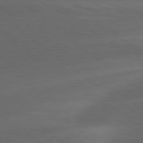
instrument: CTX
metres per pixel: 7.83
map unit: lApd
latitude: 78.8569
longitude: -48.5735
